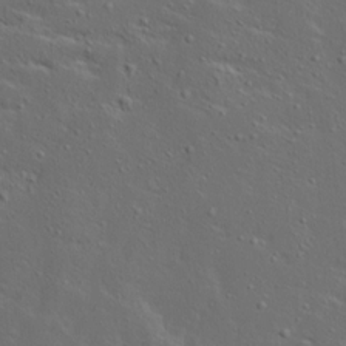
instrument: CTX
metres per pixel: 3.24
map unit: Ave
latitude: 14.2712
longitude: -137.6883
